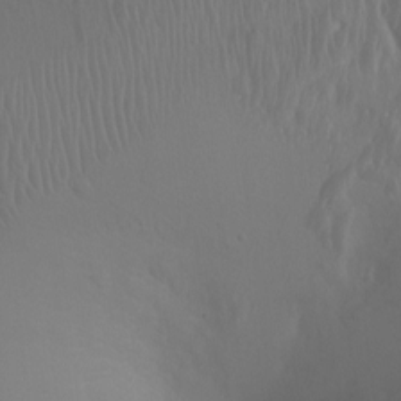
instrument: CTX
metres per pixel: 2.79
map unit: Ht
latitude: -2.5384
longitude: -18.1955
